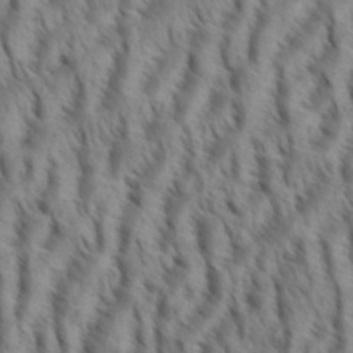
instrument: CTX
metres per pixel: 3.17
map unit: eHh
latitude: 34.6868
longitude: -138.5924
